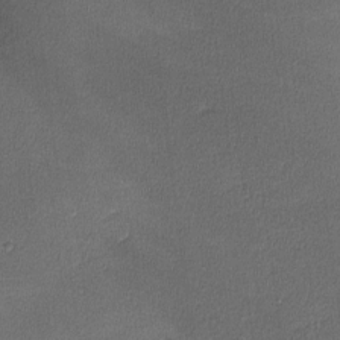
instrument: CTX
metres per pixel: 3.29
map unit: lHvf
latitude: -11.8989
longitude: -101.3104
